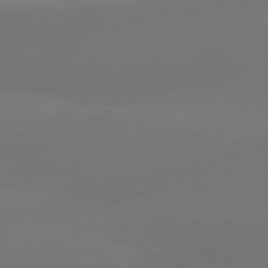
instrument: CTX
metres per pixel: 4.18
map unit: lApd
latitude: 81.3104
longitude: -164.0633
